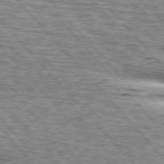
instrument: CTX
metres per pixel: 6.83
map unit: lApd
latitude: 76.0444
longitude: -82.8757
